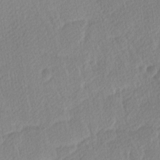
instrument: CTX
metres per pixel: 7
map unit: Ave
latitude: -9.2565
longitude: -123.3671
